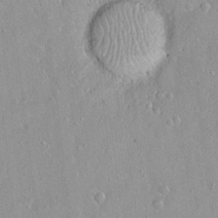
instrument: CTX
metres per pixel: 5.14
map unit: Nhu
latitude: 1.5749
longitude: -16.3467
